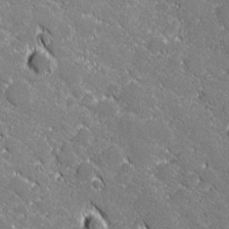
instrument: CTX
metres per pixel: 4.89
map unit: lHvf
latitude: 27.9906
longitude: 141.1620
